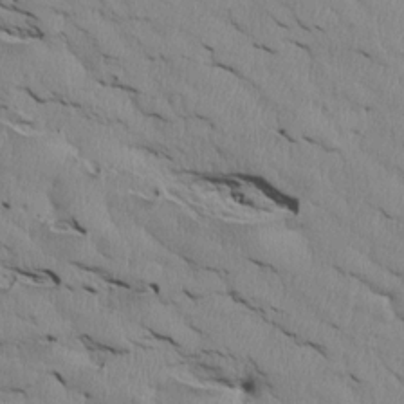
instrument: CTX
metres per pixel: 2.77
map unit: Htu
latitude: 4.0633
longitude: 151.9367
